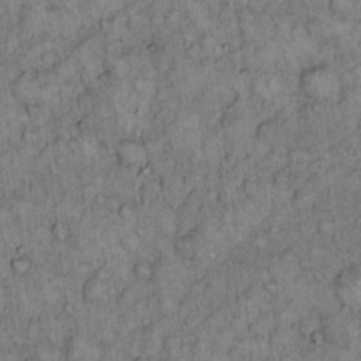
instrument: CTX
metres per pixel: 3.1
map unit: Hto
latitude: 14.1200
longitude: -57.5749
